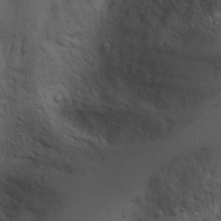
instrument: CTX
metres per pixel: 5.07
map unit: Nhu
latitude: -4.1605
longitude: -74.5357
